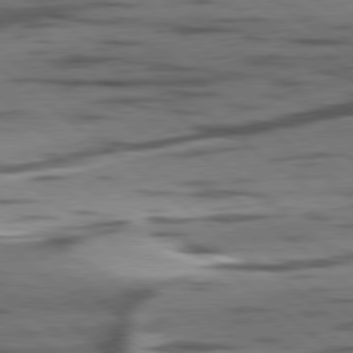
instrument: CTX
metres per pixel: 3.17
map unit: lApd
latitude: 78.5735
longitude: -50.5167
